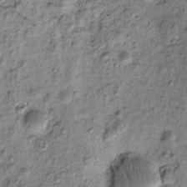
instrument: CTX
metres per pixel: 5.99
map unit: eHh
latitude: -0.4062
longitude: 15.8234
